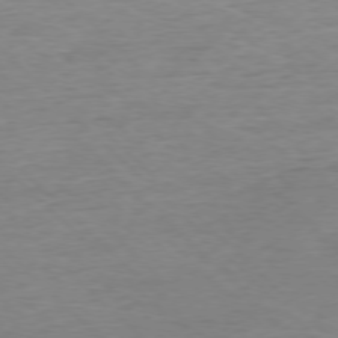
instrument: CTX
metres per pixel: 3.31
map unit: Ap
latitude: -77.3510
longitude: -88.5735
